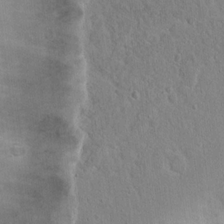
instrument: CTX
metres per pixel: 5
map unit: Hto
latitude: 16.4979
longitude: -37.7450
